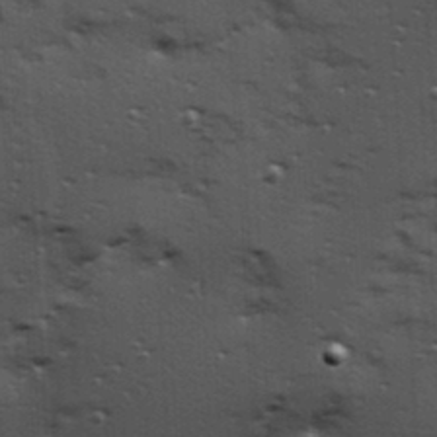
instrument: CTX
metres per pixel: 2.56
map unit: Hve
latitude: 24.4412
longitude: -96.4601
